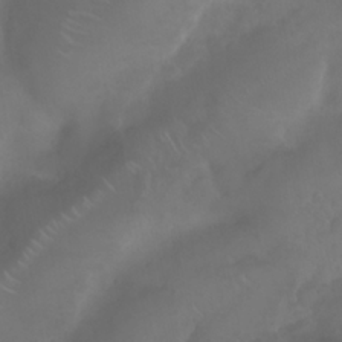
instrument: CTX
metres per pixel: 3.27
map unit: Nhu
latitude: 24.8002
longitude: -62.1578
